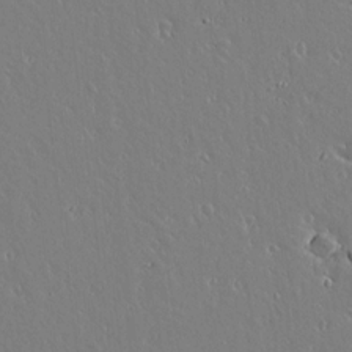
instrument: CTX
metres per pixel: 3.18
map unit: lAvf
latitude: 14.4223
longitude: -126.5546
